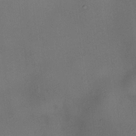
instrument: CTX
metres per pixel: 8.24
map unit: HNhu
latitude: 9.3293
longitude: 14.2362
